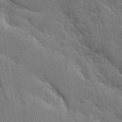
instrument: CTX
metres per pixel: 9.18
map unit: Ave
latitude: 9.8206
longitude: -102.5734
